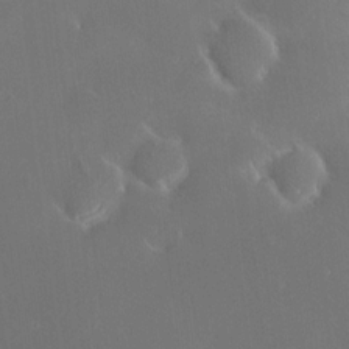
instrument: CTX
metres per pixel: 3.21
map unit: HNhu
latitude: 6.5357
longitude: 13.1053
